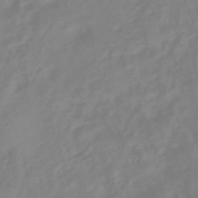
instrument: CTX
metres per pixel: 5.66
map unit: HNhu
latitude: -41.1998
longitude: 100.5006
